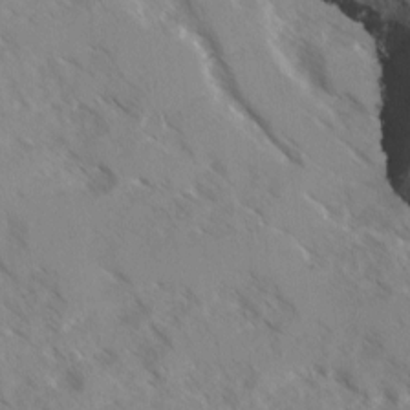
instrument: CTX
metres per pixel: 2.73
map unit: Ave
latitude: -0.5007
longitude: -111.1781
